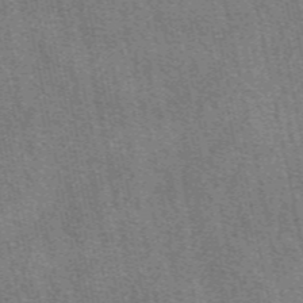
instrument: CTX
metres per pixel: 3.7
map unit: eAb
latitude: 49.3482
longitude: 104.7841
